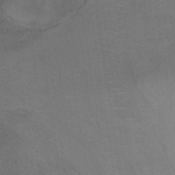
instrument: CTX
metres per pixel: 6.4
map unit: HNb
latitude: -31.7855
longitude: 63.5777
